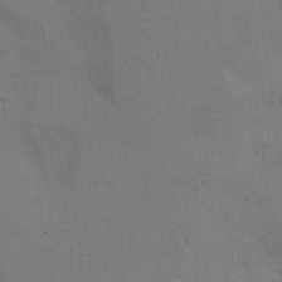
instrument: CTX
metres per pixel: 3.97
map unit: Ht
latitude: 10.3656
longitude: -32.6868
